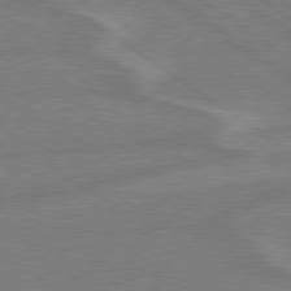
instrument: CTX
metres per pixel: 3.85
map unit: lApd
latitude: 79.0270
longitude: -165.0647
